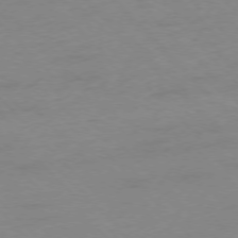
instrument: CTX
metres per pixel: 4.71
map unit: Ap
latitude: -76.7085
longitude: -80.2145
